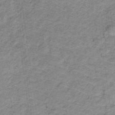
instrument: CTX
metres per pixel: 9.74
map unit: lHb
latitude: -32.4818
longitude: 64.8219
